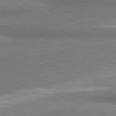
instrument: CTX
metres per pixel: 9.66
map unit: lApd
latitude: 81.1592
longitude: 164.4629
